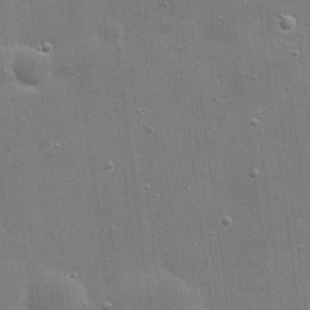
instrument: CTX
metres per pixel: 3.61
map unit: eHh
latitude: 20.6302
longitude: -66.8002
